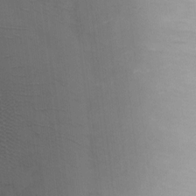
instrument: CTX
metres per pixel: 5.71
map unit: Nhu
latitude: 0.1200
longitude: -14.6680
